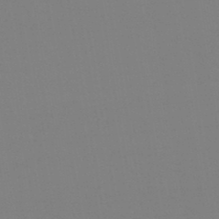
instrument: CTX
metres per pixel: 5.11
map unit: lHb
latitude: -44.2173
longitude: 66.0472
